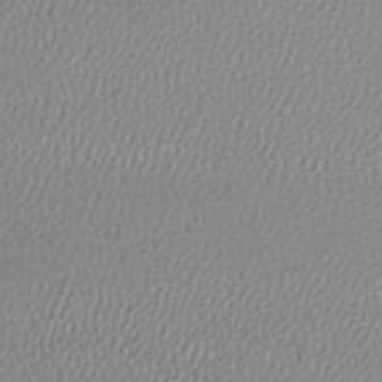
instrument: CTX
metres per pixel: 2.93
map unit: lHb
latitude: -43.0486
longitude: 71.1242
